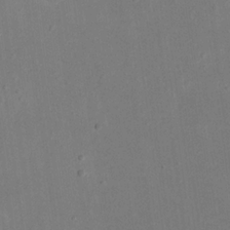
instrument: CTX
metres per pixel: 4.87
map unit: eHh
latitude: 19.1970
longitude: -70.9702
